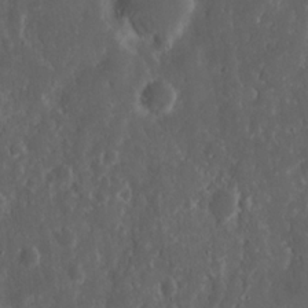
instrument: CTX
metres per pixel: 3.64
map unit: Nhu
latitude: 14.4223
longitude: -73.2915
